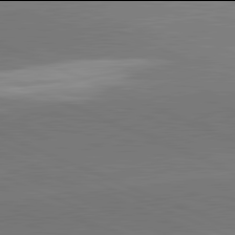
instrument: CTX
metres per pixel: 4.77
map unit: lApd
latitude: 81.9906
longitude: -155.3671
